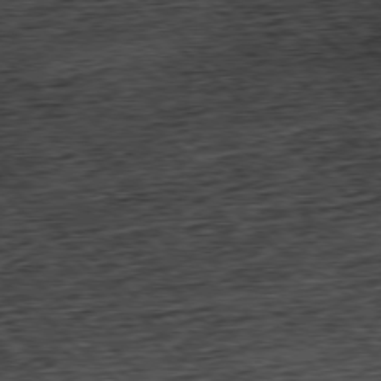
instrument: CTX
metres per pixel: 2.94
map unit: Hpe
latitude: -77.6911
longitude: 14.2362
